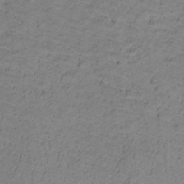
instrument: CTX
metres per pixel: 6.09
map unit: lHb
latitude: -32.5385
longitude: 66.0094
